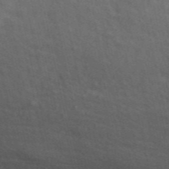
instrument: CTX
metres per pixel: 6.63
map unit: ANa
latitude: 48.7057
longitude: -77.9150
